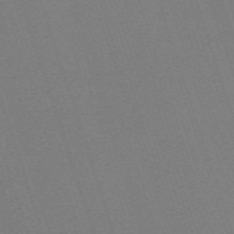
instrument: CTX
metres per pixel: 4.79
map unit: eHh
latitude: -64.8219
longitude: 51.2187
